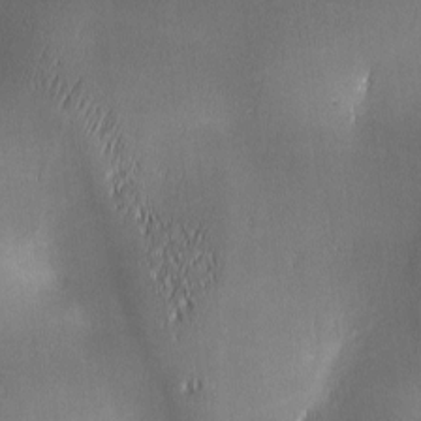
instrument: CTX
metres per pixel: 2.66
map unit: lAa
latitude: 1.8205
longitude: -117.0459
